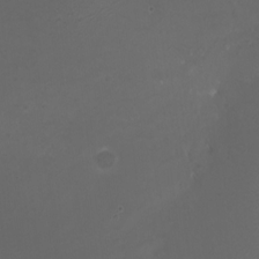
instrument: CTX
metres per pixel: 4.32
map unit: HNhu
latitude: 8.4601
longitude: -1.3103
